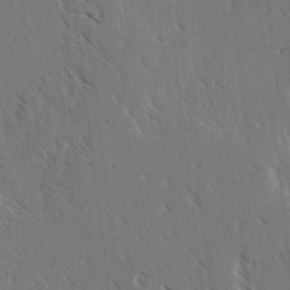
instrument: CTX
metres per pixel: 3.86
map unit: lAvf
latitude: -3.8044
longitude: -113.3859
